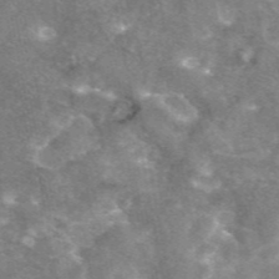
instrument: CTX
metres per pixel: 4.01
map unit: eAb
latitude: 45.7449
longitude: 120.8219
